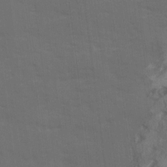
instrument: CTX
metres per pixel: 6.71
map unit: Ave
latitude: 18.9702
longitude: -130.4034
